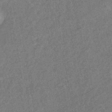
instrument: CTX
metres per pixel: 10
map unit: eHb
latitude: -42.5384
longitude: 82.1228
